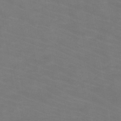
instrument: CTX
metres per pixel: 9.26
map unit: HNb
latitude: -49.9556
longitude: -50.8002
